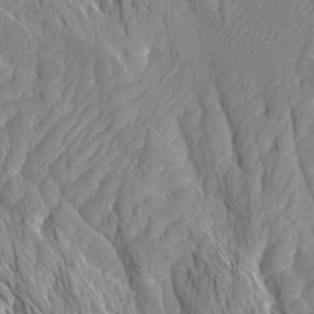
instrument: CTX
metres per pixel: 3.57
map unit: Htu
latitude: -4.3306
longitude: -72.7436
